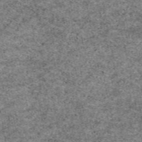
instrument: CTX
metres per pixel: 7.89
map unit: eAb
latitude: 50.3467
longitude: 109.7289
